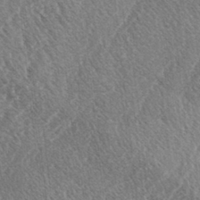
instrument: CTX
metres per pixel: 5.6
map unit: lAa
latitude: -3.2186
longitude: -129.2537
